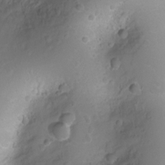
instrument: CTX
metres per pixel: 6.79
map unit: Ht
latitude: -1.9179
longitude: -29.5938
